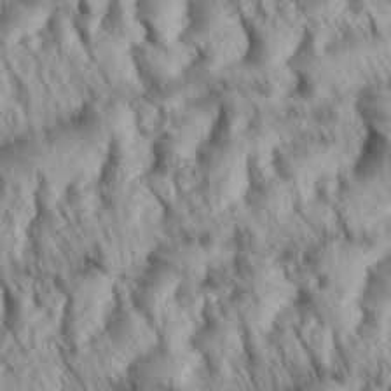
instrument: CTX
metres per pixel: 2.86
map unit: eHh
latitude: 35.7638
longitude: -138.1767
